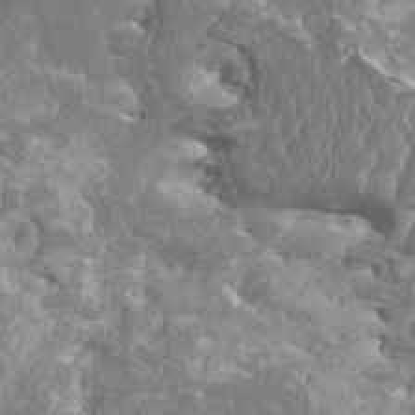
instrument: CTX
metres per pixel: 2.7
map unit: HNhu
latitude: 1.5749
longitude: 6.7841
